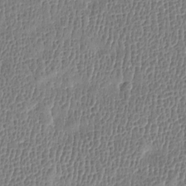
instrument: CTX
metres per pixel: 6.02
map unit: Htu
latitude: -4.2550
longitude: 176.3495
